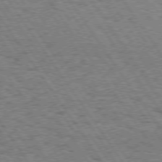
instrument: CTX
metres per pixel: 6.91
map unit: Hpe
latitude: 73.9339
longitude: -138.8947
